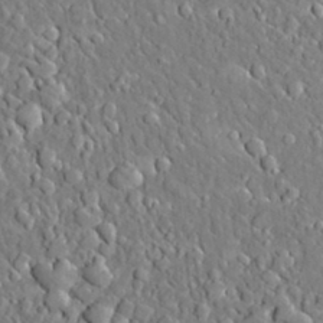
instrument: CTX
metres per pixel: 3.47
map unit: Aa
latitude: 20.2901
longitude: -150.1011
